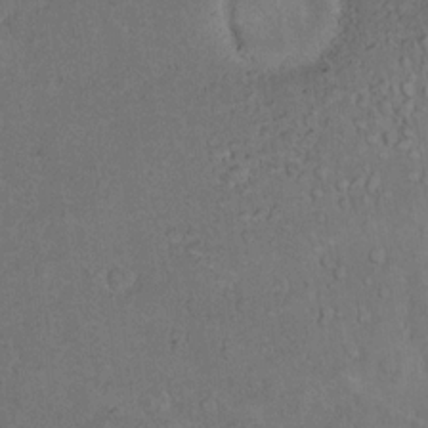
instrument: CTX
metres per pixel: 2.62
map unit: eHh
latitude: 17.3293
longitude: -63.7450
